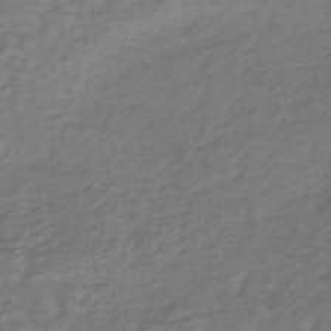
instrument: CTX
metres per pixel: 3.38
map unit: lHb
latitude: -38.5196
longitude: 63.9178
